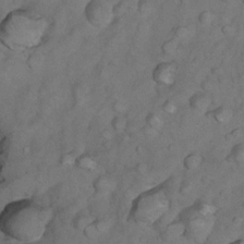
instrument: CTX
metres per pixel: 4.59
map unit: Nhu
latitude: 9.4049
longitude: -23.3293
